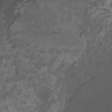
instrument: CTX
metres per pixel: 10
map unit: Htu
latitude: -6.7652
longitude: -67.8961
